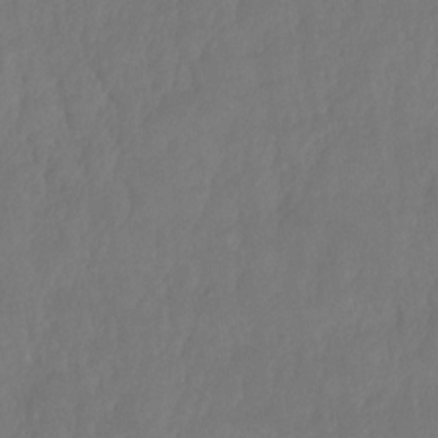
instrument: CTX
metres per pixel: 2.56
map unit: HNhu
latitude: -23.9556
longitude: 49.8801
